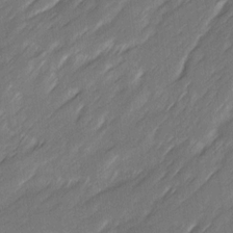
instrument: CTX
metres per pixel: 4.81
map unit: Ave
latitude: 16.3656
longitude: -136.1200
